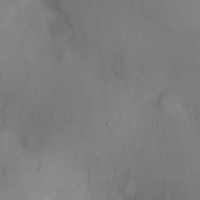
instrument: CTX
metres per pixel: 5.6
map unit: Nve
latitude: -7.4832
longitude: 175.7477
